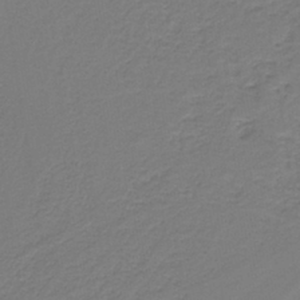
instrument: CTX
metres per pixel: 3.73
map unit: HNb
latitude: -38.7652
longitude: 53.4643
